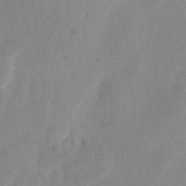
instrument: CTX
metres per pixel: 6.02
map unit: Ht
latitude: 14.0444
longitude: -74.8191
